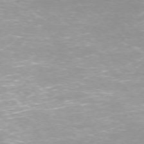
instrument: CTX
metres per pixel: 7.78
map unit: Ap
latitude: -74.7652
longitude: -75.3860
